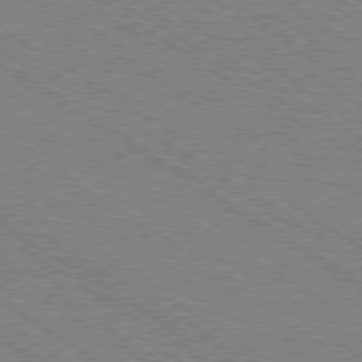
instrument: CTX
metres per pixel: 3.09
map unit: Ap
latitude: -79.1809
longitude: -79.2537
